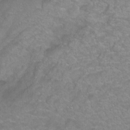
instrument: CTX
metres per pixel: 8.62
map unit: Ht
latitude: -9.5399
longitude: -36.8569
